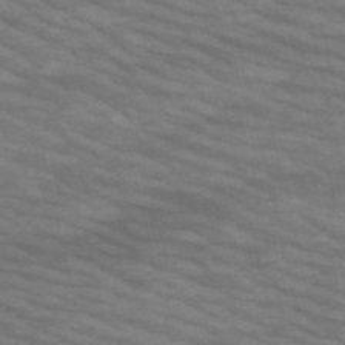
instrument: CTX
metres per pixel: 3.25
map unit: HNb
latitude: -53.6721
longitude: -44.7246
